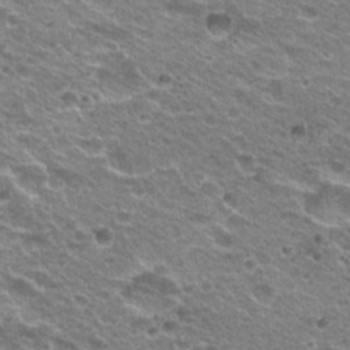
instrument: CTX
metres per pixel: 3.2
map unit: Hto
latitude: 20.8191
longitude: -32.9136
